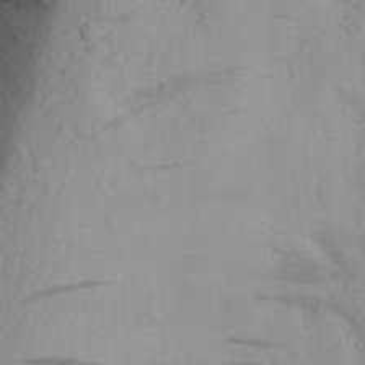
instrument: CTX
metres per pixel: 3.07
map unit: Aa
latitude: 25.6316
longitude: -146.6113
